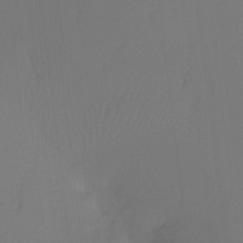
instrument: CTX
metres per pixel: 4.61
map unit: Htu
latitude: -13.1242
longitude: -48.8191
